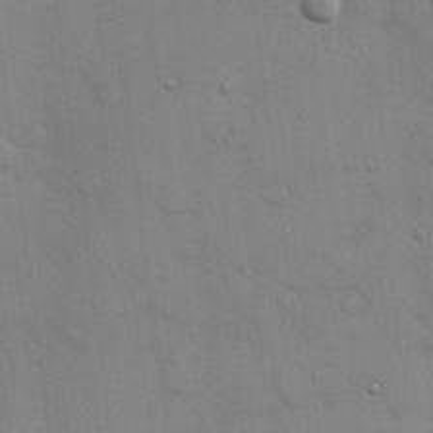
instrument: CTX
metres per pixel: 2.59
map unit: eHh
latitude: 17.4993
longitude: -62.9136
